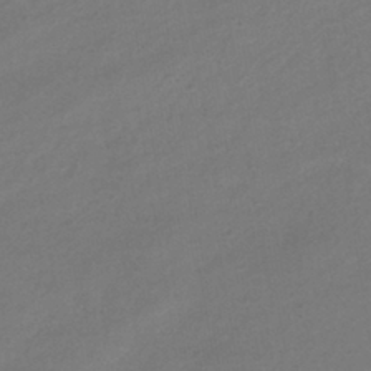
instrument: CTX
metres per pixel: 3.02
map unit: HNhu
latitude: -41.6722
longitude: 95.6344
